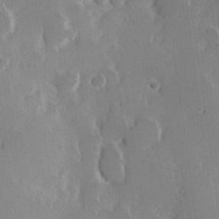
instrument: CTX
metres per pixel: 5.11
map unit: Hve
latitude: 23.4804
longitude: 146.5951
